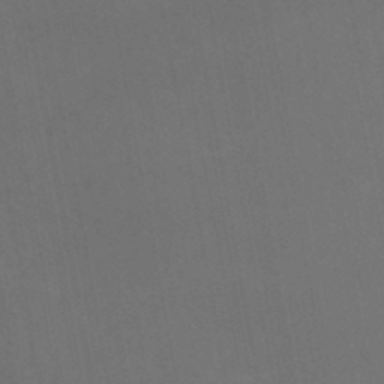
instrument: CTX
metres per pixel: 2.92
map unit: HNhu
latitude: -45.7478
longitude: 93.1620
